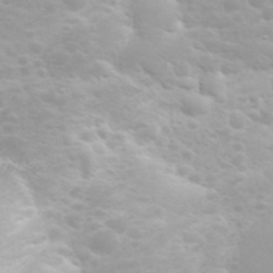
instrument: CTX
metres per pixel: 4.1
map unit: eHh
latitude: 31.8017
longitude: -62.7058
